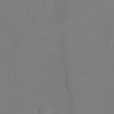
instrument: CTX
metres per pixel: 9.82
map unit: Ht
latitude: 0.6490
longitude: -35.1970
